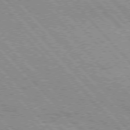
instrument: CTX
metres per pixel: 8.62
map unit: Hpe
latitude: 75.9528
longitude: -151.0647
